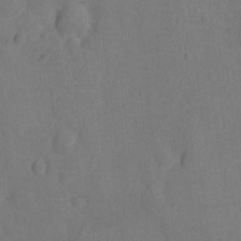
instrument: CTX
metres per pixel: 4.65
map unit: Ht
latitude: -12.4440
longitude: -24.6301
